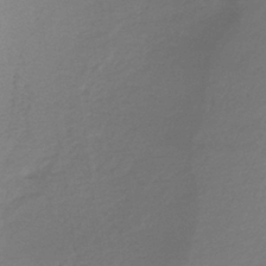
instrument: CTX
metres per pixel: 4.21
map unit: lHb
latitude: -37.4265
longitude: 73.4454
